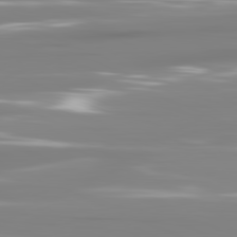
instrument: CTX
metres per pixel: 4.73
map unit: lApd
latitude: 81.4048
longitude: -138.5546
